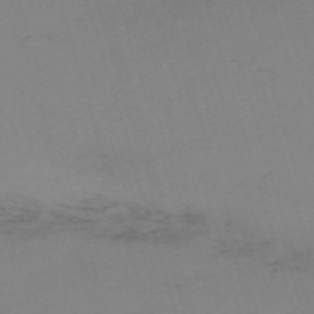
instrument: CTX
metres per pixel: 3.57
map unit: eHh
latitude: -61.6155
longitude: 50.9731
